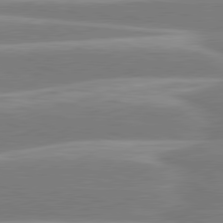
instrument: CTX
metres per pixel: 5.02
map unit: lApd
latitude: 80.8569
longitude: -131.4238
